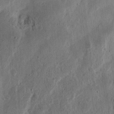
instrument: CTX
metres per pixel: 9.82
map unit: Ht
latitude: 13.9717
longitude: -74.2334
